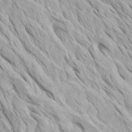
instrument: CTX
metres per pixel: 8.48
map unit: Htu
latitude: -4.1416
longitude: -73.2159
